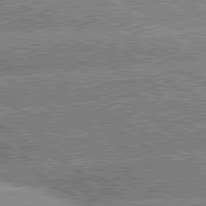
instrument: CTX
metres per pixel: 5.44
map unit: lApd
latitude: 80.4601
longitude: -151.8394
